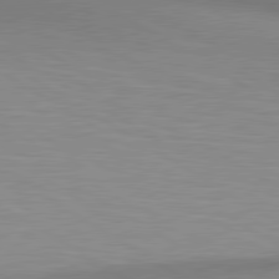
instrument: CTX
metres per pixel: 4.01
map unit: lApd
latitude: 80.5168
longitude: 131.2376
